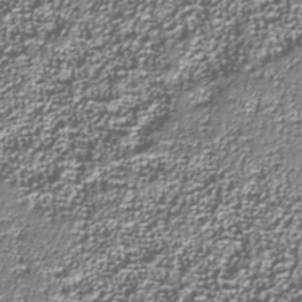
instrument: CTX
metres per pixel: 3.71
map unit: Nhu
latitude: -38.0283
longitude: -82.2144
